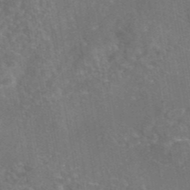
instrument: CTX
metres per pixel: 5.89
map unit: eAb
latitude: 45.6127
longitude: 108.5007
